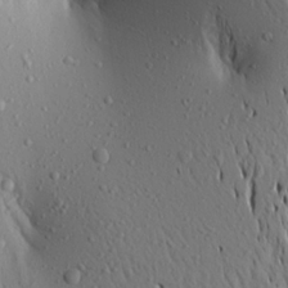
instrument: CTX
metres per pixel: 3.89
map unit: Aa
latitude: 19.3670
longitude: -148.0822
